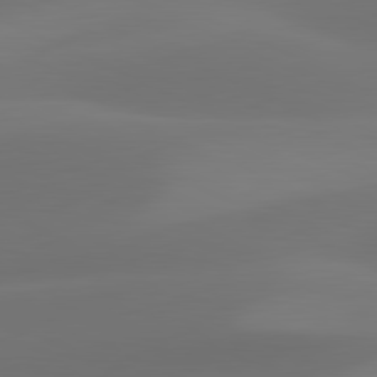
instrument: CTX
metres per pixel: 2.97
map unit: lApd
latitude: 81.3482
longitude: 128.6141
